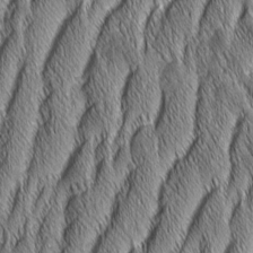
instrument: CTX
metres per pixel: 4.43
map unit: Aa
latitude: 6.5357
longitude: -131.0648
